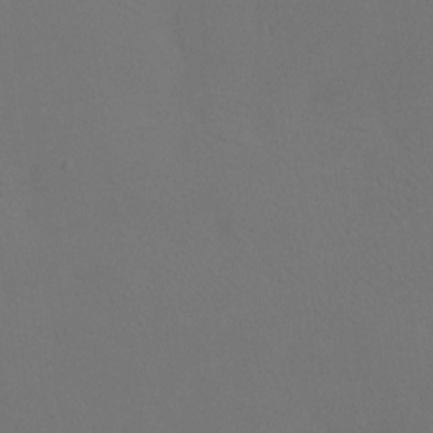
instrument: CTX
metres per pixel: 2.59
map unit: Htu
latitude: -13.7100
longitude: -48.1200
